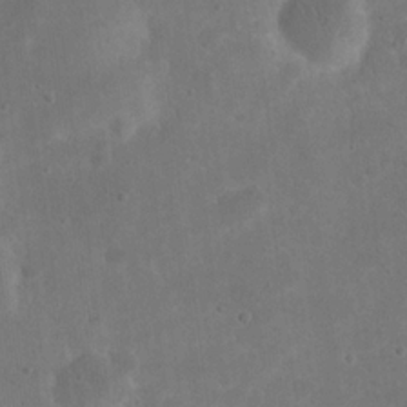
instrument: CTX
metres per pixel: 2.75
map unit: eHh
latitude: 20.1578
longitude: -64.8002
